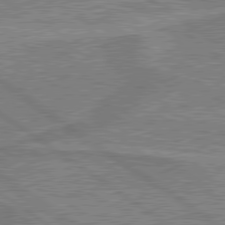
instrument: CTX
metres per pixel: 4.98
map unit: lApd
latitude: 79.9339
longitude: 166.9920
